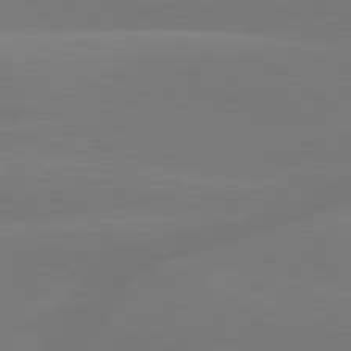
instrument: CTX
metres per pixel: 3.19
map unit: lApd
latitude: 79.5749
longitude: -149.7450
